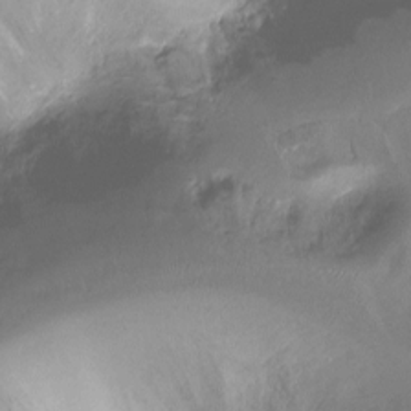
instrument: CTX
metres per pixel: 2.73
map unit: Ht
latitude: -16.7652
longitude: -44.9325
